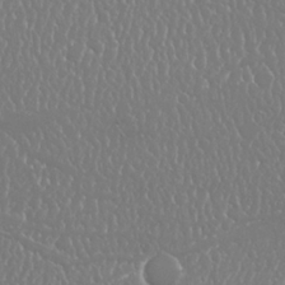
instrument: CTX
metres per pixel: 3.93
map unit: Nhu
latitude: 25.0836
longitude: -59.8205
